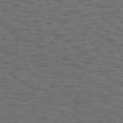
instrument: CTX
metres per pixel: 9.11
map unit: Hpe
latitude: 74.6113
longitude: -133.1403
